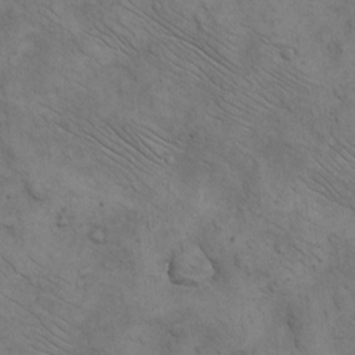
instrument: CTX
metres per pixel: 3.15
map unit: eHh
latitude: -8.8030
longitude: -68.7435
